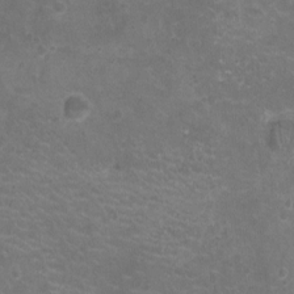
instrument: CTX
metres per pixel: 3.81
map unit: Ht
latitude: -5.5966
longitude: -18.9702
